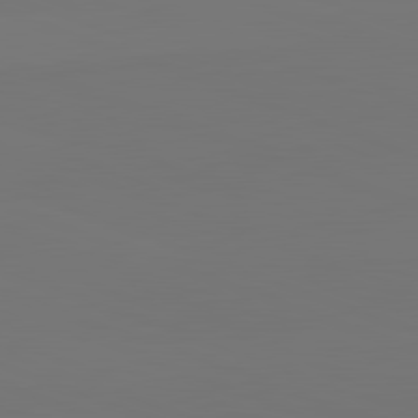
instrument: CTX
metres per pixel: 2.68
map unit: lApd
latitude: 82.1955
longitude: 145.2565
